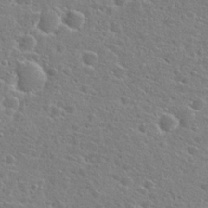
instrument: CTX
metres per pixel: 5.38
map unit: Hto
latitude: 25.4615
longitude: -47.8395
